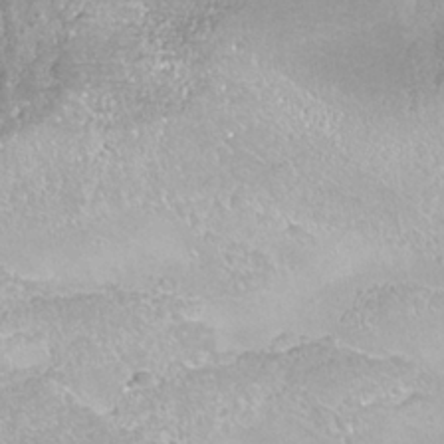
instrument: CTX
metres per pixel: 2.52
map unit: ANa
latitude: -37.5021
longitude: 95.2942
